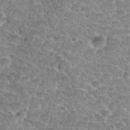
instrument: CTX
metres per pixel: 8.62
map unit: Nhu
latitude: 30.0255
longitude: -49.8772
